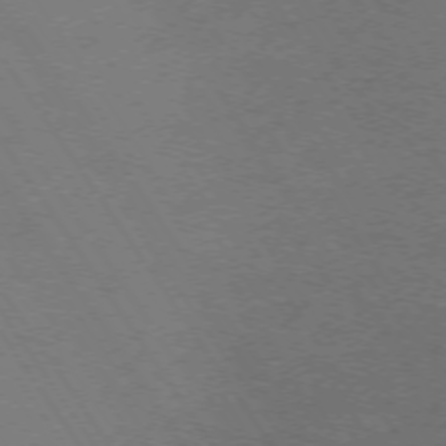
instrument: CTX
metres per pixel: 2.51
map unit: Ap
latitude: -74.7464
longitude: -76.0444
